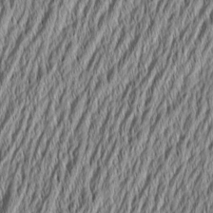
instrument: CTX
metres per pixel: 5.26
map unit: Aa
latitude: 6.6113
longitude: -129.4804
